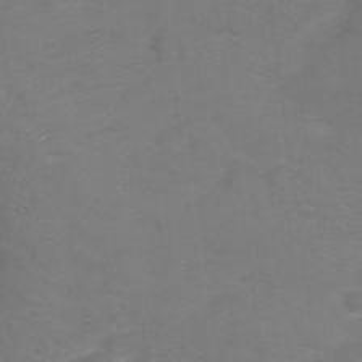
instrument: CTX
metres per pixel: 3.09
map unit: Ht
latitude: 1.0647
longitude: -32.8191
